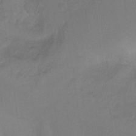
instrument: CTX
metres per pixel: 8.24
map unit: Ht
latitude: -6.3117
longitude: -37.2915
